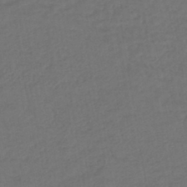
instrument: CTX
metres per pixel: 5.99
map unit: lHb
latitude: -43.3509
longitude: 74.8975
